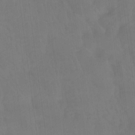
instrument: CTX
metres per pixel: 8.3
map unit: Htu
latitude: -14.4629
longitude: -46.2712
